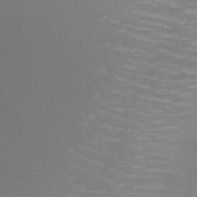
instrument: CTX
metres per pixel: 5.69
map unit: HNb
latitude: -47.0864
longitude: -46.2334
